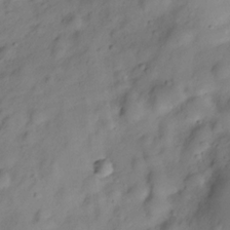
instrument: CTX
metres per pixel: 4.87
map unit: Hve
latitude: -28.8597
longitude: 93.2376
